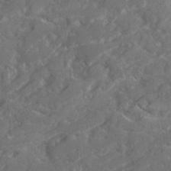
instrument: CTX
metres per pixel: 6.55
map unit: Ave
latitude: 20.1578
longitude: -130.2901
